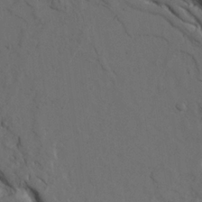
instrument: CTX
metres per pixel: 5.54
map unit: Ave
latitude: 23.4426
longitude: -132.3467
